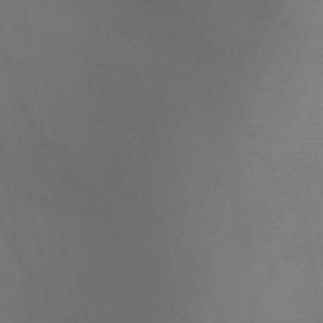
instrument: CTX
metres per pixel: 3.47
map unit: HNb
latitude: -47.9556
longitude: -49.0647
